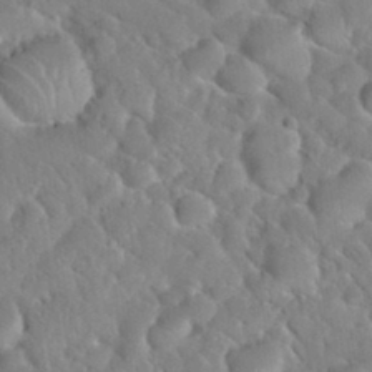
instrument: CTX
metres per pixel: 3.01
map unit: Nhu
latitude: 30.6869
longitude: -51.3292
